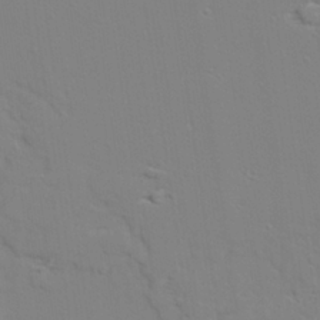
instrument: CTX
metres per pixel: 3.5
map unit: lAvf
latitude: 28.2333
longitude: -109.6316
